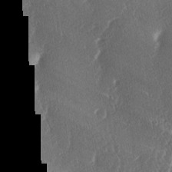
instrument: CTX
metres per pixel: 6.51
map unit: lAa
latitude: -5.7855
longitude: -130.4034
